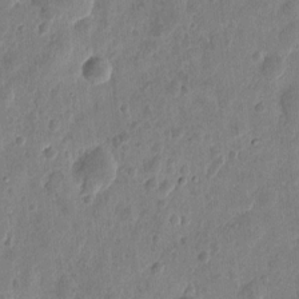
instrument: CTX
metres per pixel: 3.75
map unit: eHh
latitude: 9.2537
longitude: -73.6883
